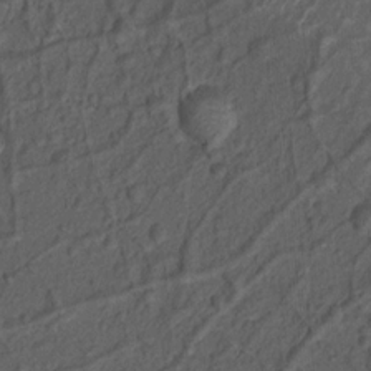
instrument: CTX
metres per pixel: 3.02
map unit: Nhu
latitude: 12.5168
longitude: -28.4412
